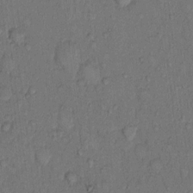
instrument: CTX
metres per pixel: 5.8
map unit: Hto
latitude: 9.5560
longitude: -58.3845
